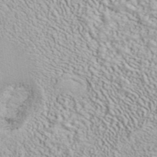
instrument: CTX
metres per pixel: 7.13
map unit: ANa
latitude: 41.4993
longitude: 18.5007
